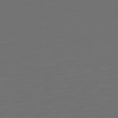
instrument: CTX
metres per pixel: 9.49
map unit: Hpe
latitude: 74.8947
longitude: -125.1781
